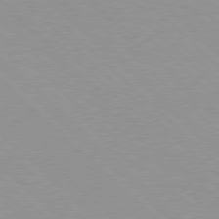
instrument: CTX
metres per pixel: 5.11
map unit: Hpe
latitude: 77.8016
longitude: -153.2915
